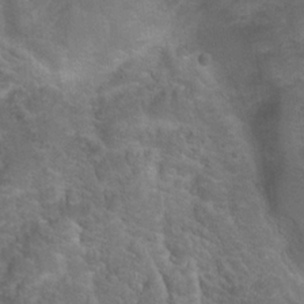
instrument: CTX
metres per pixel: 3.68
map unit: Hto
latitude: 17.7072
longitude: -38.8002
